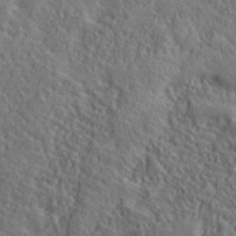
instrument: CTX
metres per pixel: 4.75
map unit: ANa
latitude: 39.7072
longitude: -89.9151
